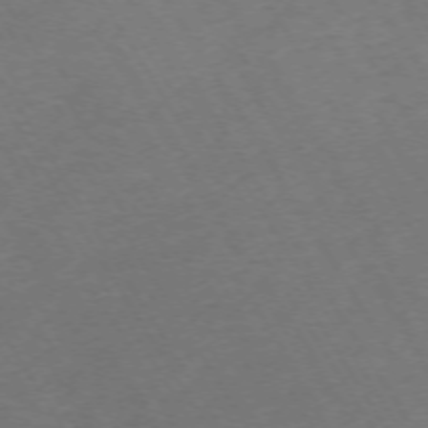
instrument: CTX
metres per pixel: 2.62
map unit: Hpe
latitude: -72.8408
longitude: 9.6911
